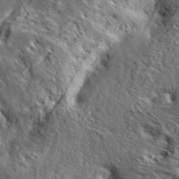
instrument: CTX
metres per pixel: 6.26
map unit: eHh
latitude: 36.8191
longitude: -80.5546
